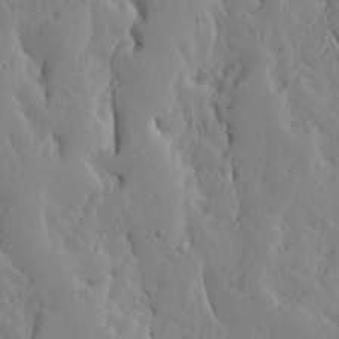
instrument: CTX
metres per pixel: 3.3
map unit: Ave
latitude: 13.4238
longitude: -133.2537
